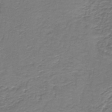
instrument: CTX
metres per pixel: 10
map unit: eAb
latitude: -38.8975
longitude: 51.6722
